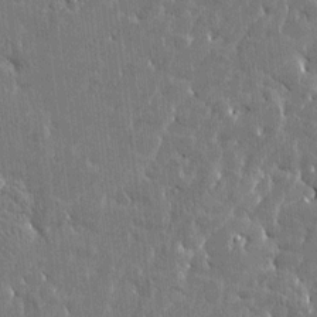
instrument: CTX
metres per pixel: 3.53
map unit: Htu
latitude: -4.2550
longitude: 176.7085
